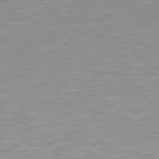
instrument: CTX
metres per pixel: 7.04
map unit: lApd
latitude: 79.0837
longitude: -176.3656
